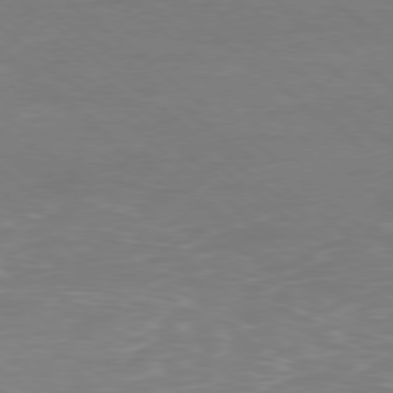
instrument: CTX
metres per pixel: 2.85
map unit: Ap
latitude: -78.6518
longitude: -97.9528
